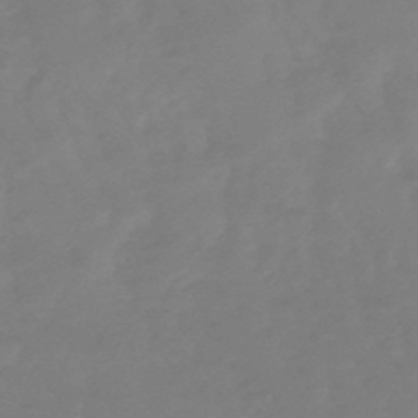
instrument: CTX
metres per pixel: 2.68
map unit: eHb
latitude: -49.4266
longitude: 77.6911
